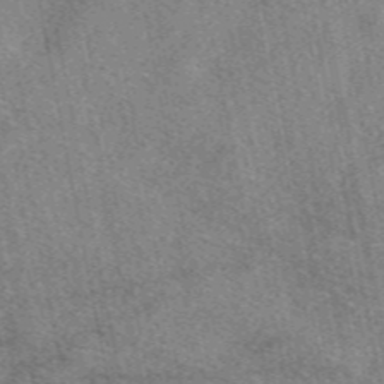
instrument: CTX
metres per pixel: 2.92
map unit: eAb
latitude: 47.8395
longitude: 122.0283
